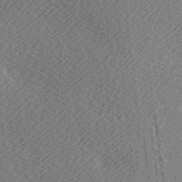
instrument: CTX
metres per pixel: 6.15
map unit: Ave
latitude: -6.9919
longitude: -123.6127
